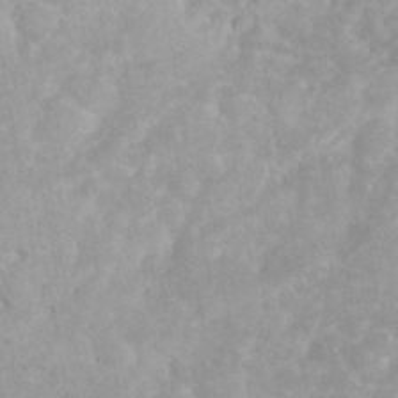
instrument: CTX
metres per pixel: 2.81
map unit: eHh
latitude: 35.3859
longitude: -62.8758
